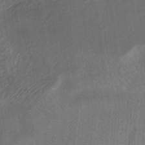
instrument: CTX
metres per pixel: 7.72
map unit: ANa
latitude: -37.8611
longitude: 95.1620
